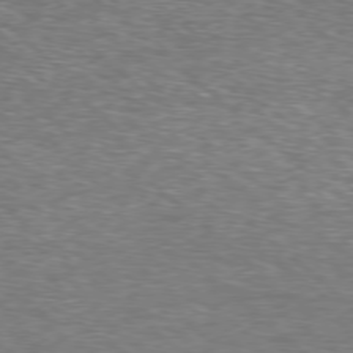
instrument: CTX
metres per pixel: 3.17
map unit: Hpe
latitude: -78.4251
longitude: 17.1998
